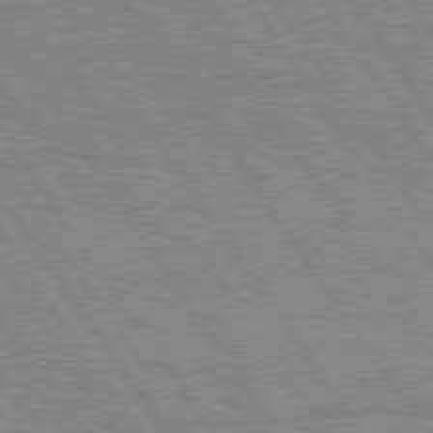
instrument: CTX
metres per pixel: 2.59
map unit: Hpe
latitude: 75.2348
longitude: -155.5938
